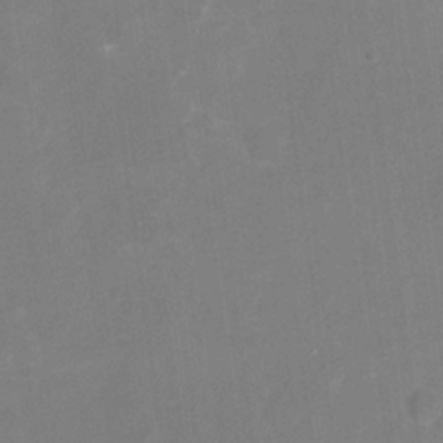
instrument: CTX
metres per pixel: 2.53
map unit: Nhu
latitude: -16.6897
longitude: -56.5545
